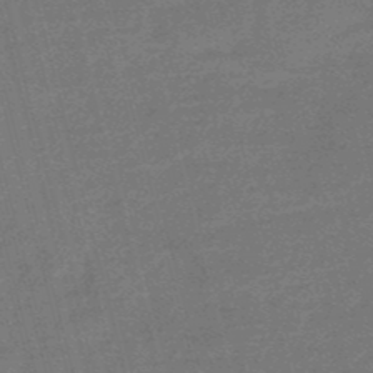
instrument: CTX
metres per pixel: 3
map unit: eHb
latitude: -48.9164
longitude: 87.1809
